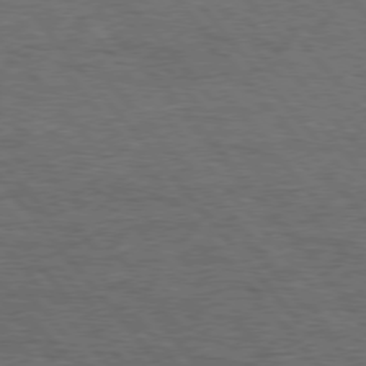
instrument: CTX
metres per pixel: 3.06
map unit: Hpe
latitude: 75.9150
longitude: -157.1592
